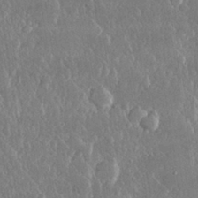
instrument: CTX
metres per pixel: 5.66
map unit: lHvf
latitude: 30.5357
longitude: -92.6301
